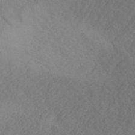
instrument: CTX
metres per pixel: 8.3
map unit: ANa
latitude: 42.3278
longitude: 52.8408
